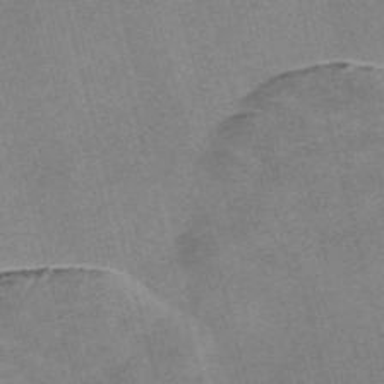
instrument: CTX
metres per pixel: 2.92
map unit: Nve
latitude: -58.6329
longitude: 64.6141
